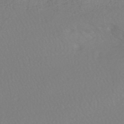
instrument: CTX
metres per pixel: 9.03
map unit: HNhu
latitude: -48.3684
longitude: 101.3320
